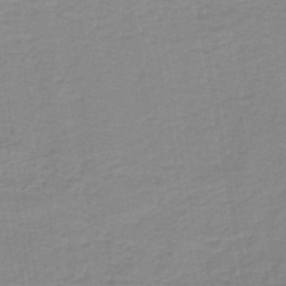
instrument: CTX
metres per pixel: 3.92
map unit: HNb
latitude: -44.3495
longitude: 51.8233
